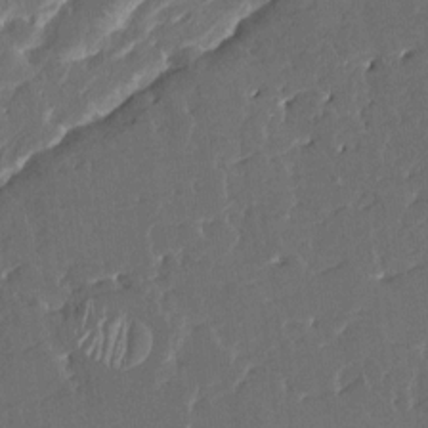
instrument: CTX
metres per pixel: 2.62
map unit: HNhu
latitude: 5.4804
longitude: -6.0444
